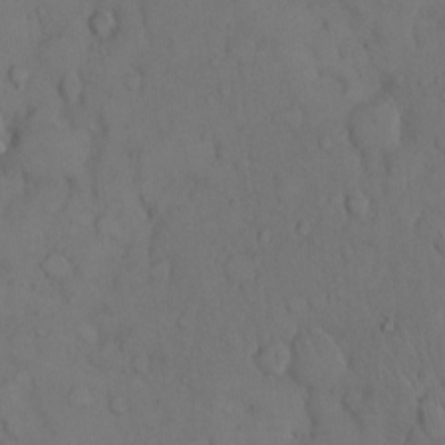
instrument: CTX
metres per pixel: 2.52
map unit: Hto
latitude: 11.1025
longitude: -61.3859
